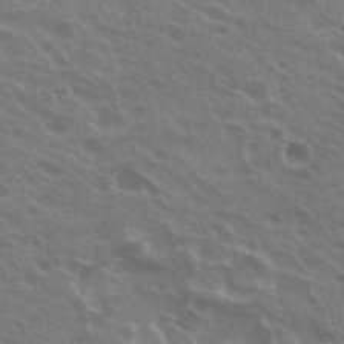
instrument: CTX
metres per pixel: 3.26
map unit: Hto
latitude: 24.5356
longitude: -38.4223
